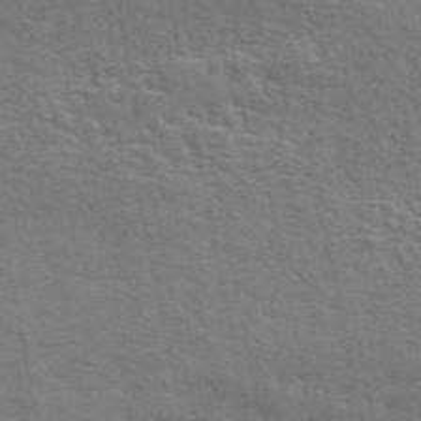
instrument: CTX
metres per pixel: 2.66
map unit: ANa
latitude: 50.2900
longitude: -82.1011
